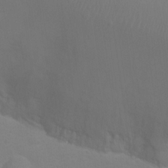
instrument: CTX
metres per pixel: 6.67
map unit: Ht
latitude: 2.8380
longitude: -28.6679
